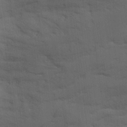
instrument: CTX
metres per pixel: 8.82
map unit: Ave
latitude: 17.7639
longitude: -129.0458
